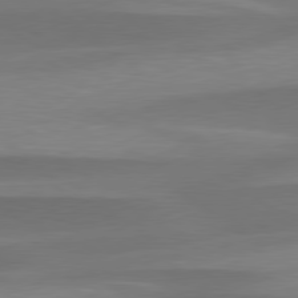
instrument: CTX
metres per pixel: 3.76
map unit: lApd
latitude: 79.4238
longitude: -94.4979
